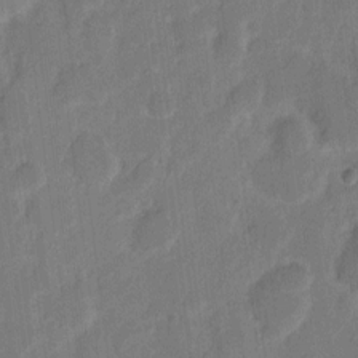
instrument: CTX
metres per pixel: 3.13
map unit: eHh
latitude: 8.3278
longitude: -65.5749
